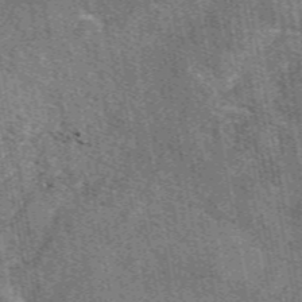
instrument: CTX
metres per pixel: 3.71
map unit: eAb
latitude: 50.1200
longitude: 115.3509
